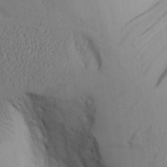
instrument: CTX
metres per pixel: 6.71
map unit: Aa
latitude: 27.0459
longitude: -132.3278
